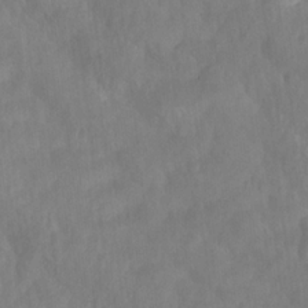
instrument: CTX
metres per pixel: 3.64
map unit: Ht
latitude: -4.3306
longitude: -62.6680
